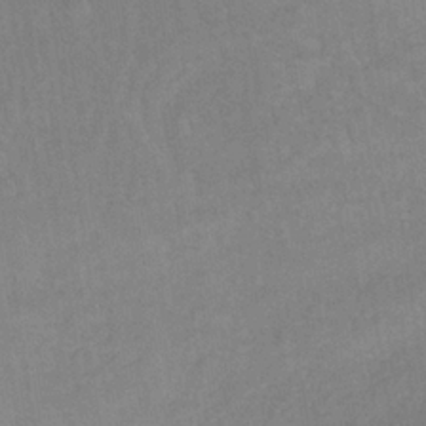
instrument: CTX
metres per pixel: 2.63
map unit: lHb
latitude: -34.1417
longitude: 64.9920
